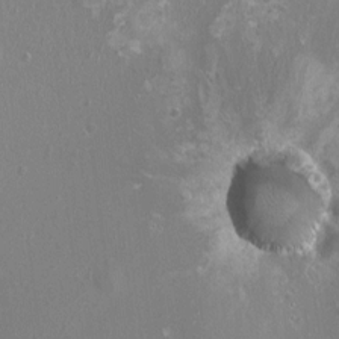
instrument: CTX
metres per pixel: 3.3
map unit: HNhu
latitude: 0.3467
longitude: 1.8423
